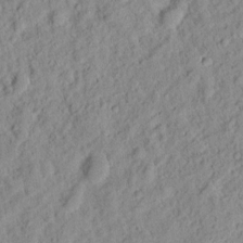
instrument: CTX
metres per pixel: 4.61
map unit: eHh
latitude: 8.5168
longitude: -75.0836
